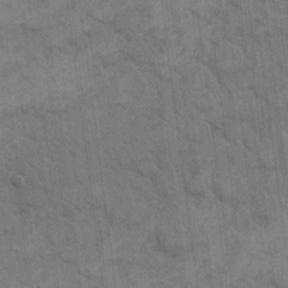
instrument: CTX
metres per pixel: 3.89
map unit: eHh
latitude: 12.8191
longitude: -65.3104
